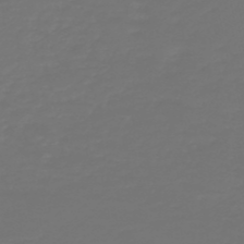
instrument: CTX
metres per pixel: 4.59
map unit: HNb
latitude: -47.5966
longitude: 56.7274
